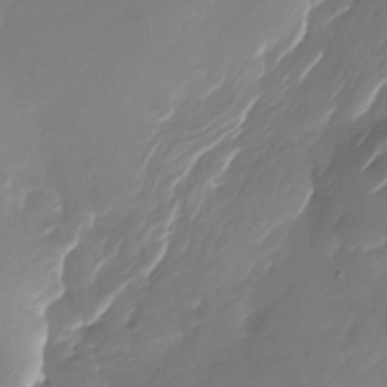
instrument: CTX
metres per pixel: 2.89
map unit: Nhu
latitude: -28.1606
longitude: -67.7260
